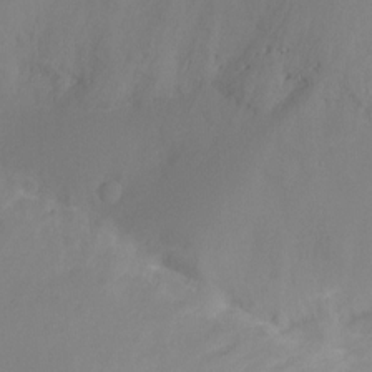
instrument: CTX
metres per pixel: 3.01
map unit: Ht
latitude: -17.2754
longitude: -46.3657
